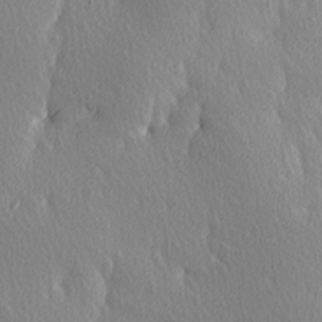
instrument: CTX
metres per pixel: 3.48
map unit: Ave
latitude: 3.3670
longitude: -112.5168
